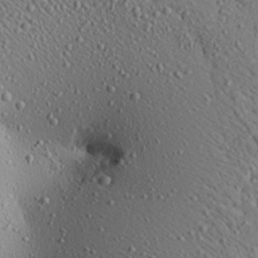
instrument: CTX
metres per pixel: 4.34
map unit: Aa
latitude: 22.2145
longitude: -140.0255
